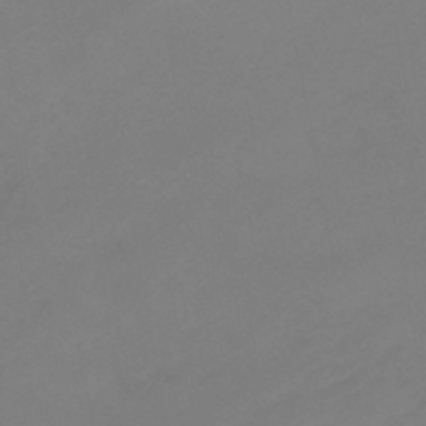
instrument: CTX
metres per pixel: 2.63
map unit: eHb
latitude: -46.9352
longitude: 85.9178
